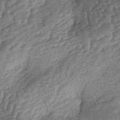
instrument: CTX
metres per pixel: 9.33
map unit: lAa
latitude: -3.8611
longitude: -127.5182
